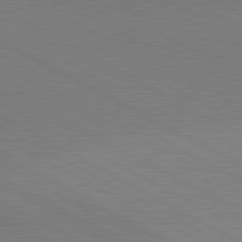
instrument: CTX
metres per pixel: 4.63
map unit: lApd
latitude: 80.8947
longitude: 150.2550
